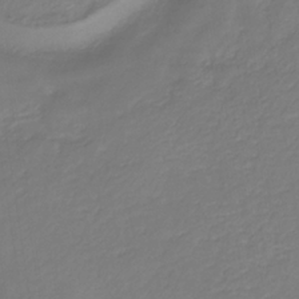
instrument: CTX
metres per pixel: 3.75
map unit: eHb
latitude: -30.4629
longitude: 63.6155
